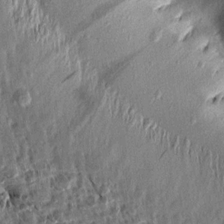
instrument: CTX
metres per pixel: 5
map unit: Aa
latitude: 14.1011
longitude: -144.6679
